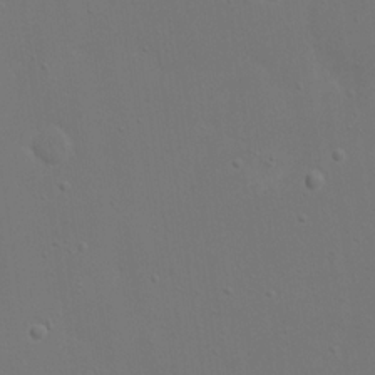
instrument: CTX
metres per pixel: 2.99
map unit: eHh
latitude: 17.7261
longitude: -71.9150
